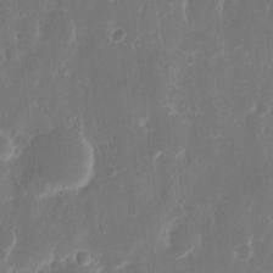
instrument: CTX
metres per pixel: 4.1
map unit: eHh
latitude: 12.2334
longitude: -72.8002
